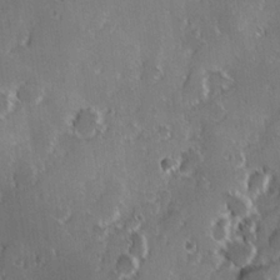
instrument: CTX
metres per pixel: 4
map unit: Hve
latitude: 23.9528
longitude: 146.6707
